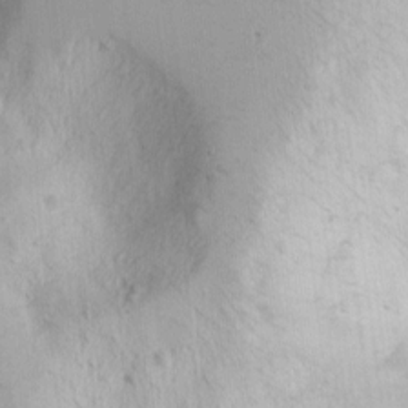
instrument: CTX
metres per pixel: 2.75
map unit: Nhu
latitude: -1.4266
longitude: -73.9151
